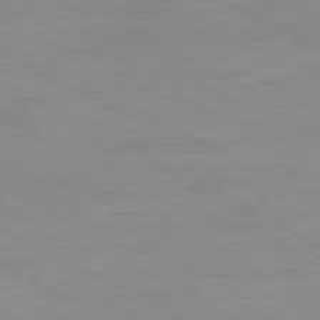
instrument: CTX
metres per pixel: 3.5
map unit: Ap
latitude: -81.3132
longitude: -96.3467
